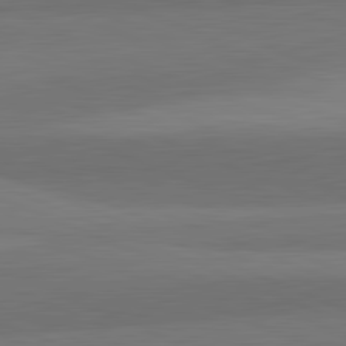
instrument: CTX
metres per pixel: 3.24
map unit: lApd
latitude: 82.4034
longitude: 156.2928
